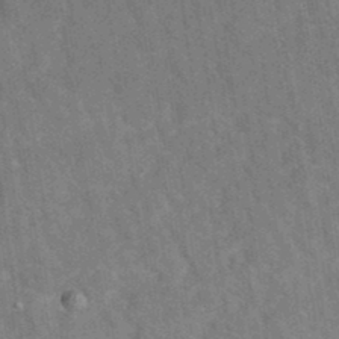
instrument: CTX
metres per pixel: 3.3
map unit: eAb
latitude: 34.4790
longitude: 111.0486
